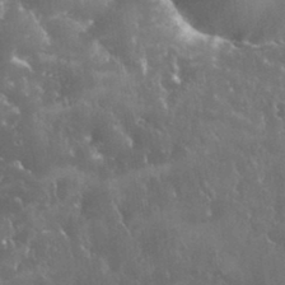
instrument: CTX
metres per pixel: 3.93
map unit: eHh
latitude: 34.2333
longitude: -62.5546
